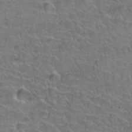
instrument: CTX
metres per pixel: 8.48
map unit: Hto
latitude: 35.7638
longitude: -44.7246
